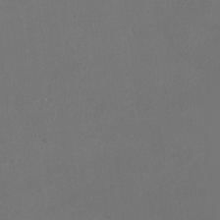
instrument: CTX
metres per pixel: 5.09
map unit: eHh
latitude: -3.9367
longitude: 19.7478
